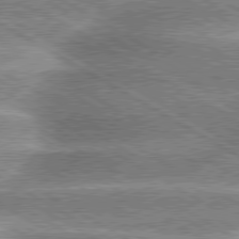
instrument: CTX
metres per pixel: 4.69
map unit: lApd
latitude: 79.9528
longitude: -136.2523
